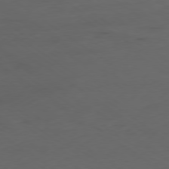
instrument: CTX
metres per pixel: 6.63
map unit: Ap
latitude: -79.4454
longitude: -58.3467
